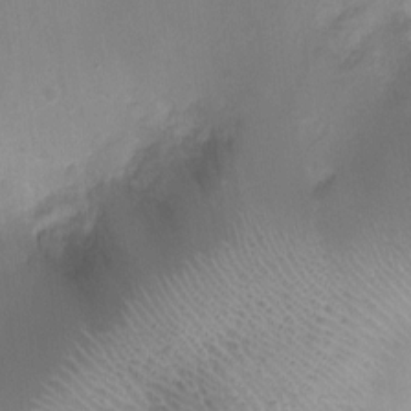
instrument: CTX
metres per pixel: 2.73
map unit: Ht
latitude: -8.0094
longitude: -21.4616
